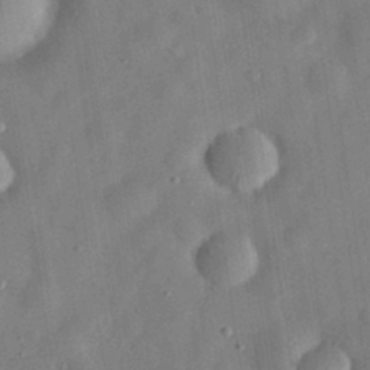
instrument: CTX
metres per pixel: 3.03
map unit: eHh
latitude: 30.4979
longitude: -75.0270
